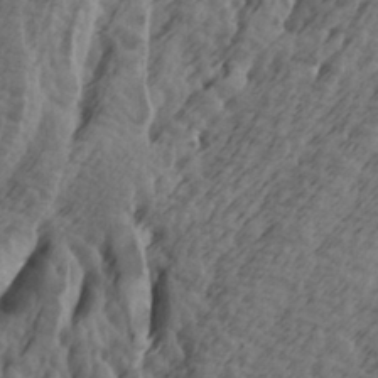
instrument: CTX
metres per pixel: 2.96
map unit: lAa
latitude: -7.2376
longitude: -123.8394
